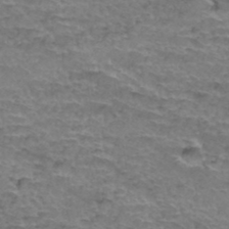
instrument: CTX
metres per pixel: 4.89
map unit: Hto
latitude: 36.8758
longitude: -41.9717
